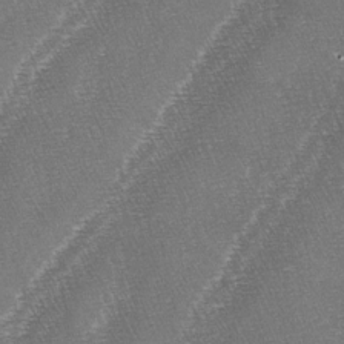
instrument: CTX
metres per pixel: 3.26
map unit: lAa
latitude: -4.2739
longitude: -128.9514
